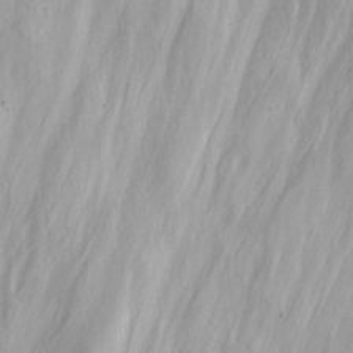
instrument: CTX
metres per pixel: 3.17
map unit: Nhu
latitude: 25.2725
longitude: -63.3860
